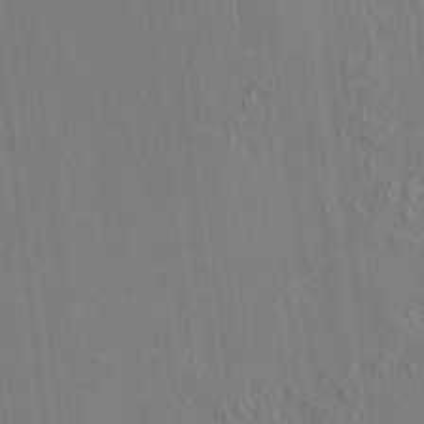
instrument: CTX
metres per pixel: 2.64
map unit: HNhu
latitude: 6.8191
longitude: 15.2187
